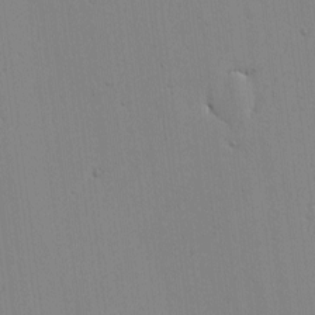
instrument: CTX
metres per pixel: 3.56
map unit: lAvf
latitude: -1.5211
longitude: -106.0633
